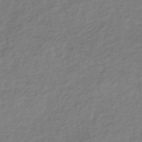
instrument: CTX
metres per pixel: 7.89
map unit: lHb
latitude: -37.4643
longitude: 72.6518
